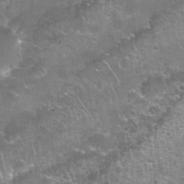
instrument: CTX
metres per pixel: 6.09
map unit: Nhu
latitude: 27.5749
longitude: -61.4804
